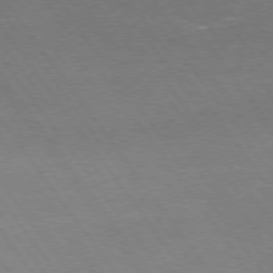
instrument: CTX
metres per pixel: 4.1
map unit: Hpe
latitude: 74.5546
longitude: -141.1214
